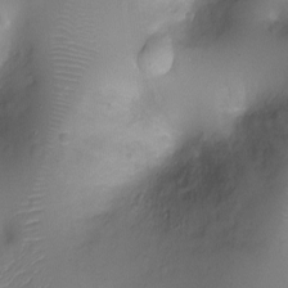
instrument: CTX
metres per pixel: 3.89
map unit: Ht
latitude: -8.2928
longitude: -23.9717
